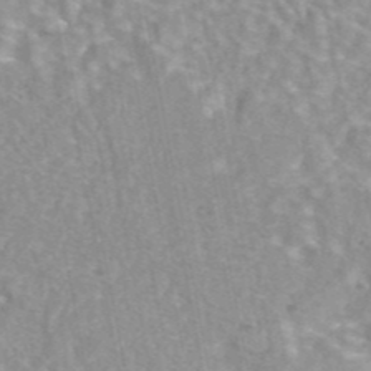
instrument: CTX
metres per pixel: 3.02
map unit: eAb
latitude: 44.1578
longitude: 108.3684
